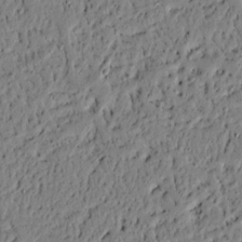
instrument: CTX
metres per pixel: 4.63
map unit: lAvf
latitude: 5.0836
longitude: 165.1243
